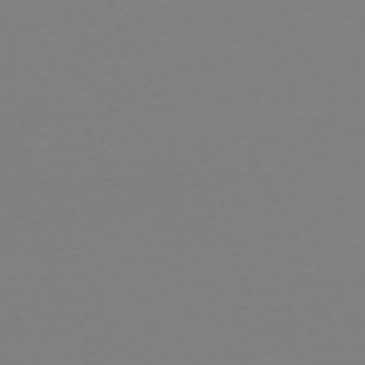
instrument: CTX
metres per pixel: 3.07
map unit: Hpe
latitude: -70.3117
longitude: 16.4818
